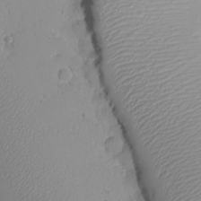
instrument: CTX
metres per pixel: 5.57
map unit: eHh
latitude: -8.5763
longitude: -69.7827
